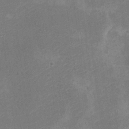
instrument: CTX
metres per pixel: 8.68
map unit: Nve
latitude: -25.6911
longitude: 106.9731
